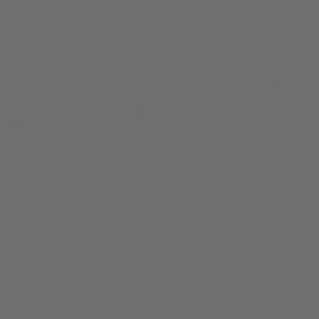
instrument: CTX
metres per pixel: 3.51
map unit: lApd
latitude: 79.7639
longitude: 164.2362
